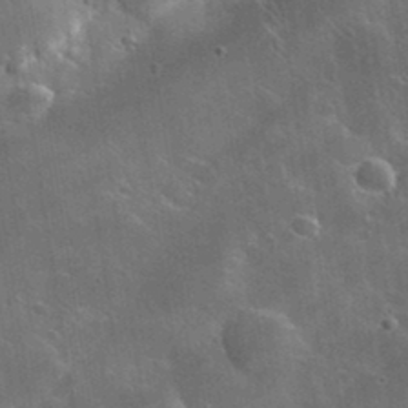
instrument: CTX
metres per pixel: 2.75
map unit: lHvf
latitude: 35.6505
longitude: -92.0633
